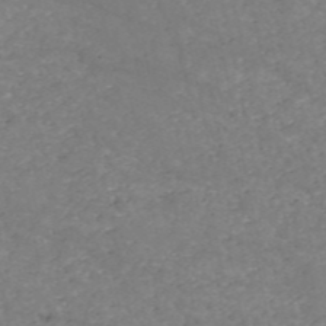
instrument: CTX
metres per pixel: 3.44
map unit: HNb
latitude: -54.3306
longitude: -38.0444
